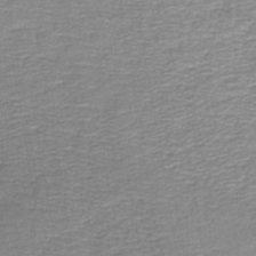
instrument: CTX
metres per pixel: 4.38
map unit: lHb
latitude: -44.0661
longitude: 59.2375
